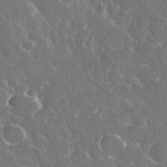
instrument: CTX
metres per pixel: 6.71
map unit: eHh
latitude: 37.4049
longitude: -61.1592
